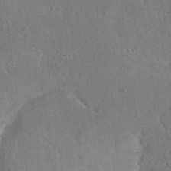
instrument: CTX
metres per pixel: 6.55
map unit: eHh
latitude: 22.8758
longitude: -58.1956
